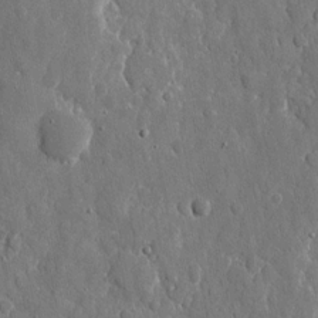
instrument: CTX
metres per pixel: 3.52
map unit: eHh
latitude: 11.9528
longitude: -69.8772
